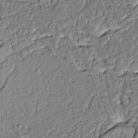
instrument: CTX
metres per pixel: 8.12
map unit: Aa
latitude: 9.1781
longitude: -132.9136
